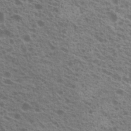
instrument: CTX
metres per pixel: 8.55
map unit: Nhu
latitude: 20.1200
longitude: -30.9136
